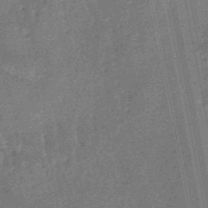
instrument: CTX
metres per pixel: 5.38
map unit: lHb
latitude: -47.1998
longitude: 78.5762
